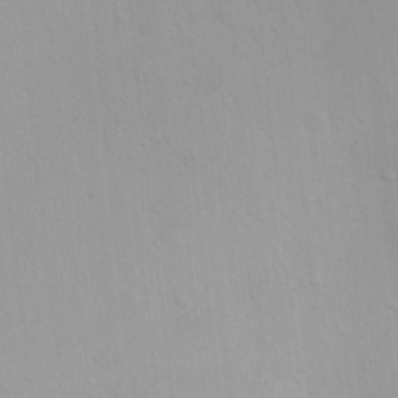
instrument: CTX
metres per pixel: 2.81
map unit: Ht
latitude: 5.5371
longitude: -29.0647
